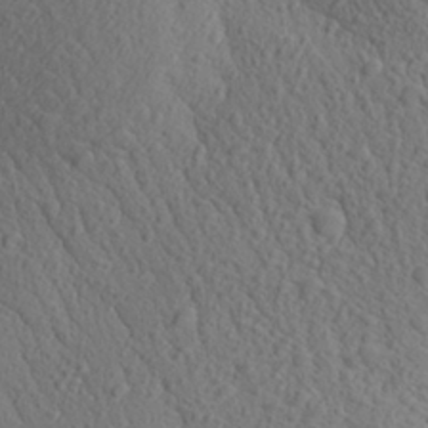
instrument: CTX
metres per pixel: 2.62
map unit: Aa
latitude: 27.9339
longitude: -143.3104
